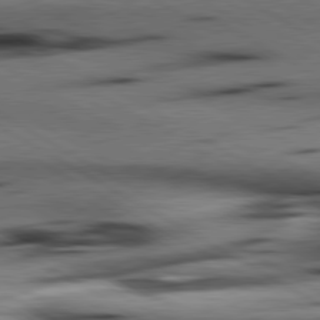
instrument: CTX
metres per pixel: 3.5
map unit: lApd
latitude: 80.2522
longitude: 162.7274
